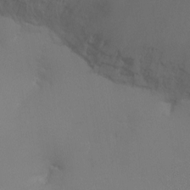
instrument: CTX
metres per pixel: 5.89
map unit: Ht
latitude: -8.8975
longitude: -32.9514
